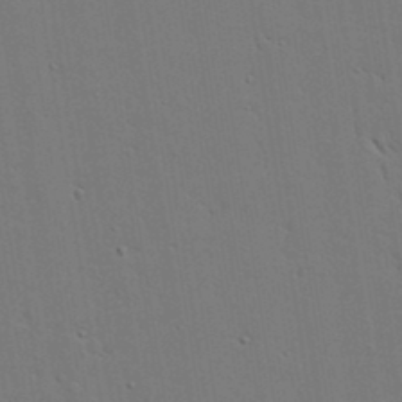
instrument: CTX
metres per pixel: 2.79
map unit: lAvf
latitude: 23.9150
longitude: -110.4034
